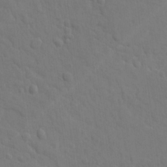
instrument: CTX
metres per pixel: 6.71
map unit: lAvf
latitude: -8.8219
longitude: -120.3657
